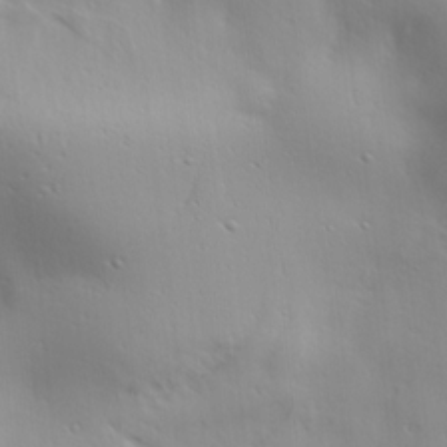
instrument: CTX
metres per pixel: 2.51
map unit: lAa
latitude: 19.8583
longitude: -138.1956
